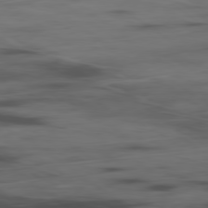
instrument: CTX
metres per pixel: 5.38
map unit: Ap
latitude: -80.2740
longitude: -68.0444
